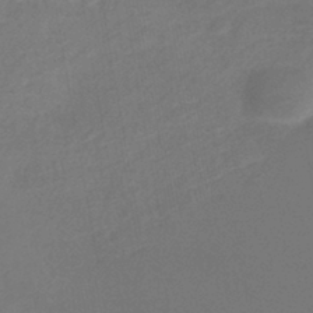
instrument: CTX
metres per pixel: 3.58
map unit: lHb
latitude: -41.5210
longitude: 77.0486
